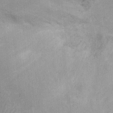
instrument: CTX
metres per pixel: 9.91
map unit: Ht
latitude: -2.1038
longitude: -15.0270
